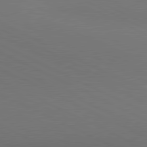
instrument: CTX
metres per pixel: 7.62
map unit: lApd
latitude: 80.9136
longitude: 137.6344
